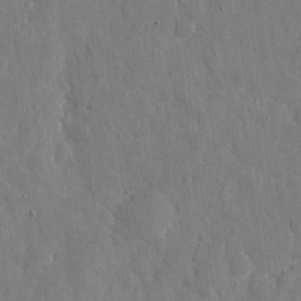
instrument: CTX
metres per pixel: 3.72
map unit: eHh
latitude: 8.9136
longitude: -69.4427
